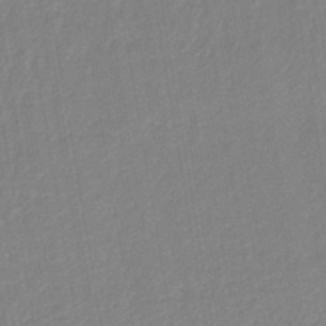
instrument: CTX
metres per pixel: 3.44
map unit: lHb
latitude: -44.1795
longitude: 64.6519
